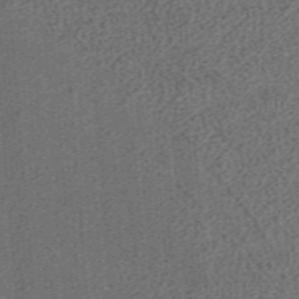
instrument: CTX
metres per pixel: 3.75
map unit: ANa
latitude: 36.6680
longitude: 15.2565
